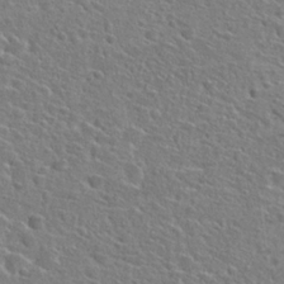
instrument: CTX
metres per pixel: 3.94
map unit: Hto
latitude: 25.8394
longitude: -47.8962
